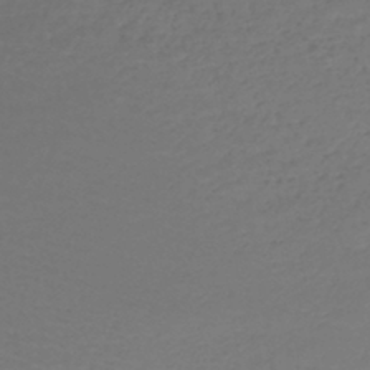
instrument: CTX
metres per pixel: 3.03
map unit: lHb
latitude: -43.9178
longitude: 70.4818
